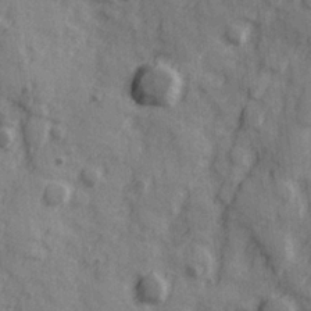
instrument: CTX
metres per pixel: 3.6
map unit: Hve
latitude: 25.2537
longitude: 147.0675
